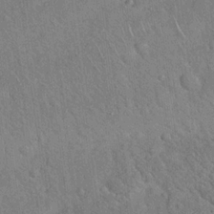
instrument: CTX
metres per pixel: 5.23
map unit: Hto
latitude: 18.5168
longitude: -52.3845
